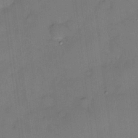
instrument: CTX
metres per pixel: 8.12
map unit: HNhu
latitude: 3.7260
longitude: 8.6329
